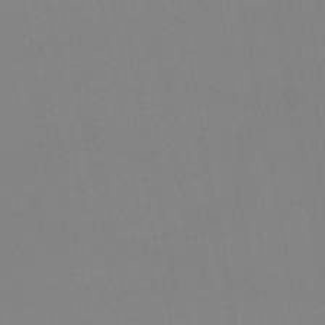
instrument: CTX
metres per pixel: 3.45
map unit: eHb
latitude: -37.1242
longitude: 74.6141
